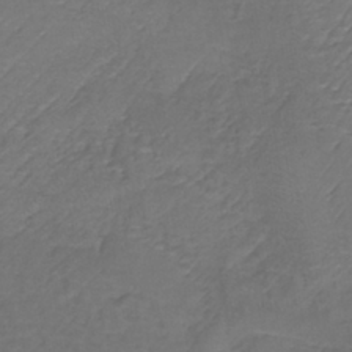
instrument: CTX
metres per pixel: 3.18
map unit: lHb
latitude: -38.4251
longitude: 60.9920
